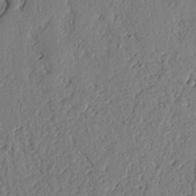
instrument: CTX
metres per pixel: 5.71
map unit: Nhu
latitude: 20.8758
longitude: -78.1767
